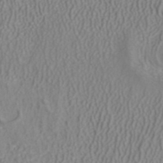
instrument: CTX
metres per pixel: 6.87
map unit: ANa
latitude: 38.3845
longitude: 23.2565
